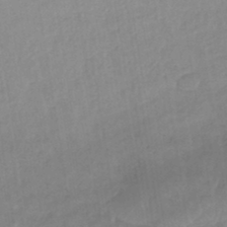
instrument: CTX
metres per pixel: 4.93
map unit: eHb
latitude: -45.2376
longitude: 84.9352
